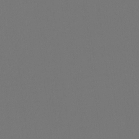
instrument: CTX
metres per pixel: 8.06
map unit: Htu
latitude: -12.8975
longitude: -46.4601
